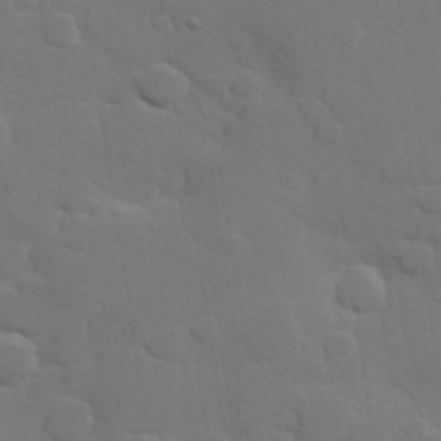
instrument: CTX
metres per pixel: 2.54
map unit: Hve
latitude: 24.8380
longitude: 150.5196
